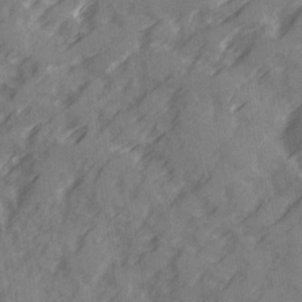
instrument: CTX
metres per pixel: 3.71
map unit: Ave
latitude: 20.2334
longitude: -131.4805
